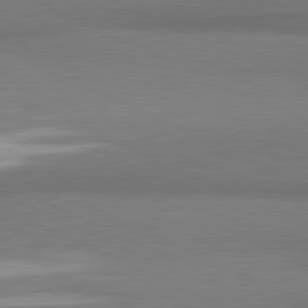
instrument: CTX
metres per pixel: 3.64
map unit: lApd
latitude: 81.1592
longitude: 163.9556
